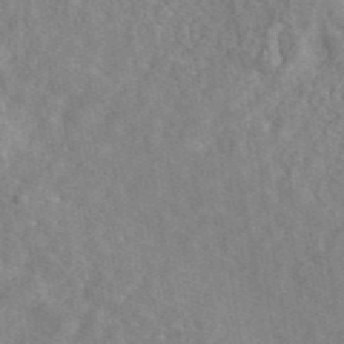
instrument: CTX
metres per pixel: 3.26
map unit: eAb
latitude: 45.2159
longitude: 116.9163
